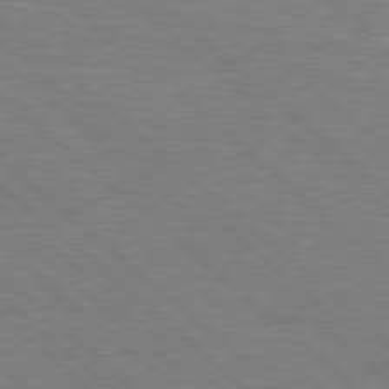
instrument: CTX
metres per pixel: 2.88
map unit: Hpe
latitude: 78.1200
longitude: -152.5357
